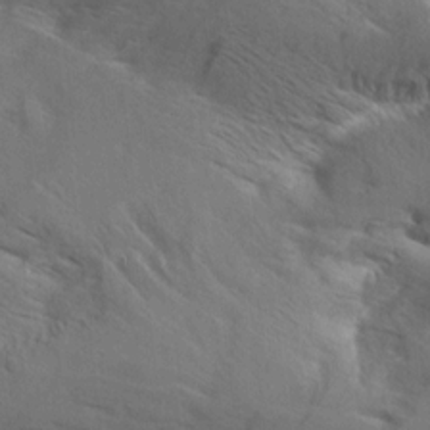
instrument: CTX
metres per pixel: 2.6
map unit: Aa
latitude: 10.1200
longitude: -142.2523
